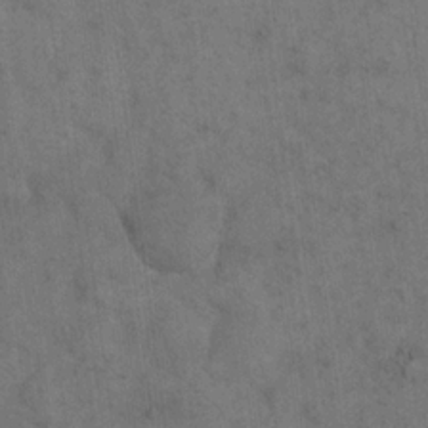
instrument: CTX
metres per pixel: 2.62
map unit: eHh
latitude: 18.4979
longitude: -63.5749
